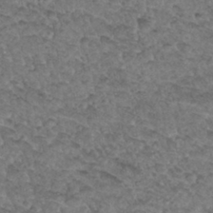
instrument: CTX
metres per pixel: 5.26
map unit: Hto
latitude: 33.4993
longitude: -47.9528
